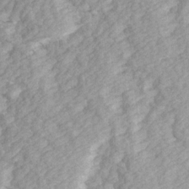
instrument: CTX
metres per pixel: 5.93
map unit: Ave
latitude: 14.9325
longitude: -104.0444
